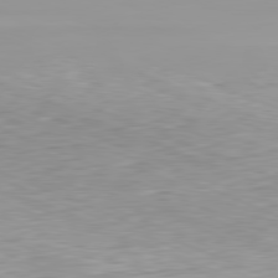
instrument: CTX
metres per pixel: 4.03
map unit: Hpe
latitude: -81.8234
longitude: 15.1054
